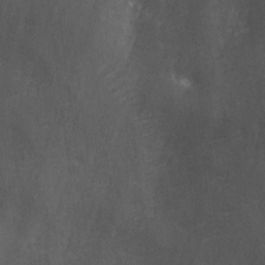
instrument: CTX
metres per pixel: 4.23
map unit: Ave
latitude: 2.0255
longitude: -112.1956
